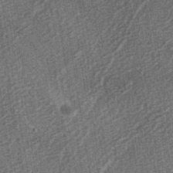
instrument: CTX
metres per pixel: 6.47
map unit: lAa
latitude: -3.4076
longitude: -129.3482
